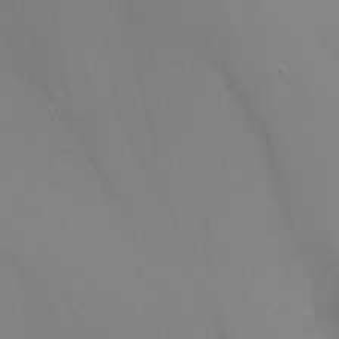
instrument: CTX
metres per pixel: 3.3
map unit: Ht
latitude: 1.3103
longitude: -34.3278
